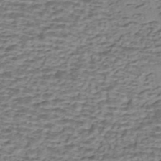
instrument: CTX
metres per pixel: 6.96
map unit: eHh
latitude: -42.9163
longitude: 119.9367
